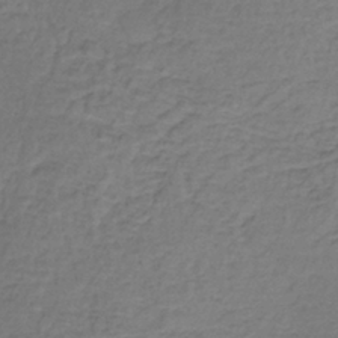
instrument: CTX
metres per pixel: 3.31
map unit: lHb
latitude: -37.5021
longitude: 61.3699
